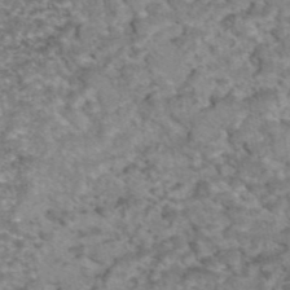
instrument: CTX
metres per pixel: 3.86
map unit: eAb
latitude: 45.3859
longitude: 104.4251
